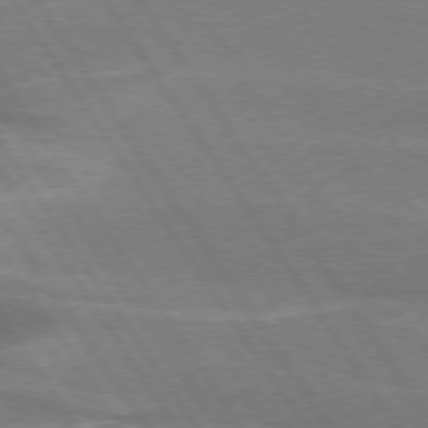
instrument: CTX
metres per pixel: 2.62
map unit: lApd
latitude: 74.5735
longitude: -66.4223
